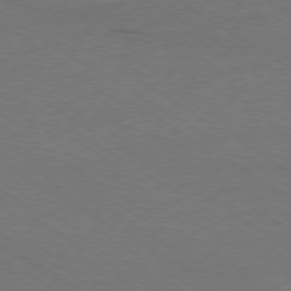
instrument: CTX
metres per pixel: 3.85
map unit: Ap
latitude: -79.3509
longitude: -84.6113
